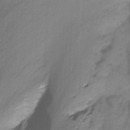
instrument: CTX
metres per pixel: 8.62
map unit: Ht
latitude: -14.5952
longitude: -56.1577
